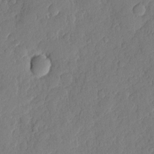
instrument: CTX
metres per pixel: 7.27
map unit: eHh
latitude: 6.3656
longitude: -74.8947
